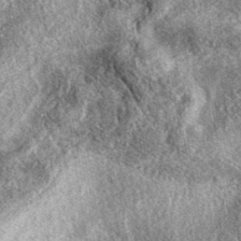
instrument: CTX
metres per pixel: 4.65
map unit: eAb
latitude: 38.6490
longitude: 108.2361
